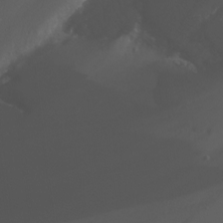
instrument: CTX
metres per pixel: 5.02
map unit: Nhu
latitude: -7.6155
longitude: -75.9906
